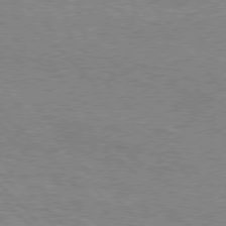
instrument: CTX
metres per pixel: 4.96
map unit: Hpe
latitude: 76.6112
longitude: -153.0648
